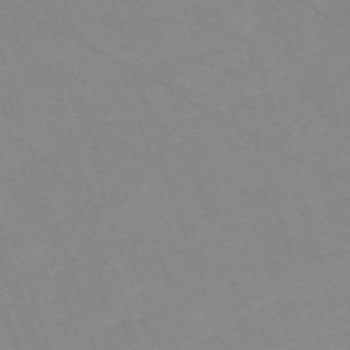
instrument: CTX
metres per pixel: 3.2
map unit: eHh
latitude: -64.6330
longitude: 52.5762
